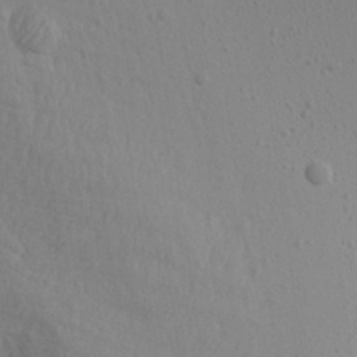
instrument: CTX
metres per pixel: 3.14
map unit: Aa
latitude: 14.6302
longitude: -143.0270
